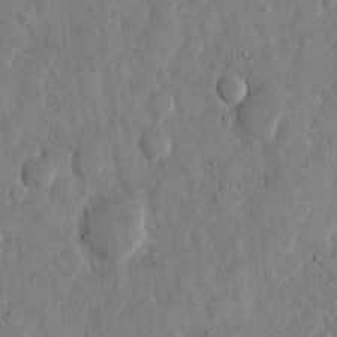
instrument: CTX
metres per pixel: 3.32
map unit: eHh
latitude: 12.6869
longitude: -69.0270
